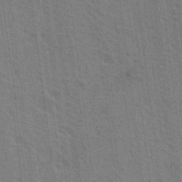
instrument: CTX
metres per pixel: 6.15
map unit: Nhu
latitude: 18.9324
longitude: -30.8380
